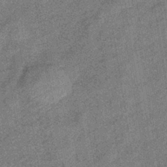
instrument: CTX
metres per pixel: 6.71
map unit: eHb
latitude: -39.8234
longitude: 79.1809
